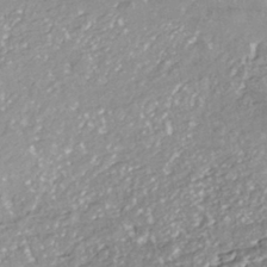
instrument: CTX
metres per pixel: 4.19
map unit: ANa
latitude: -40.9730
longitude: 105.1620
